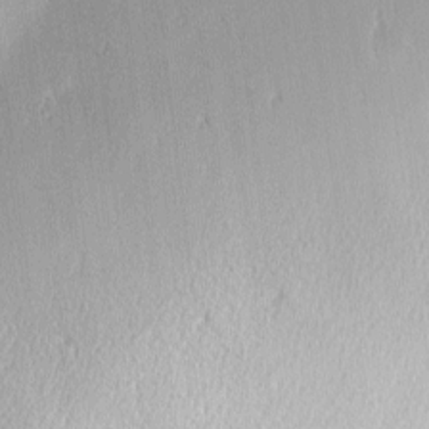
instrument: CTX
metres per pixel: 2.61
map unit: Hve
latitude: 2.5923
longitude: -121.2159
